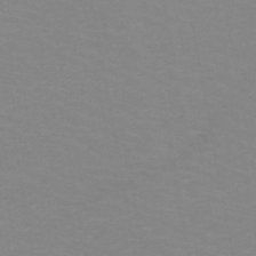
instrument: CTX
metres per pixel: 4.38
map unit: HNb
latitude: -48.4251
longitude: -46.2145
